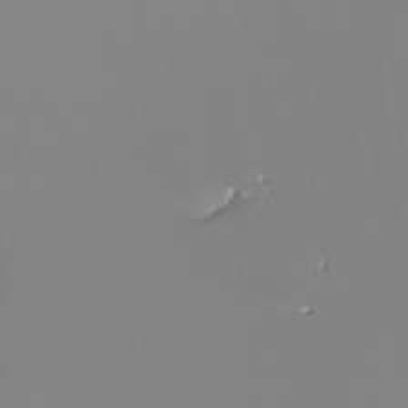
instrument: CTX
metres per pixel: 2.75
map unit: Ht
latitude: -13.2565
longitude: -50.1388
